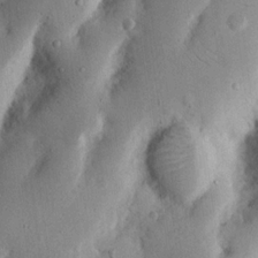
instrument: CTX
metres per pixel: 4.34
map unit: Nhu
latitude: 17.0081
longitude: -74.7435
